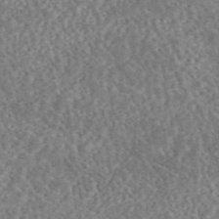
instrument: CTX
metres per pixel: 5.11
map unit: eAb
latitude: 44.8002
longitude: 124.6140
